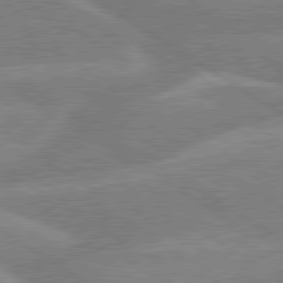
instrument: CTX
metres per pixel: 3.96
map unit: lApd
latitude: 79.8395
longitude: -132.9325
